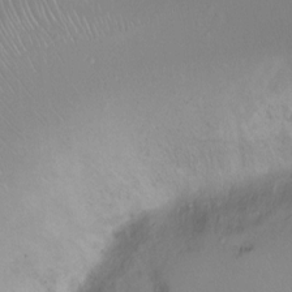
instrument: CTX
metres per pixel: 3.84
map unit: Ht
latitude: -0.1795
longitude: -36.1011
